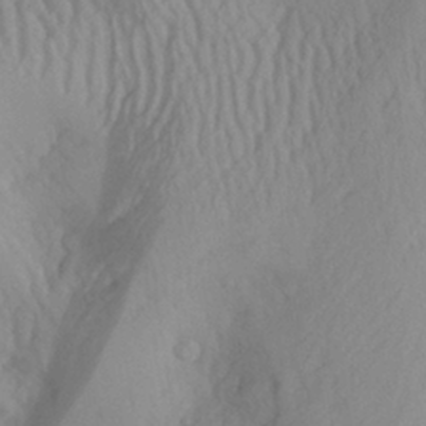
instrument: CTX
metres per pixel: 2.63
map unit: Aa
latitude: 28.3656
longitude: -134.0822
